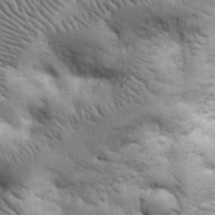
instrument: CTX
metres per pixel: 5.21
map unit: eHh
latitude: 32.1200
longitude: -68.0255
